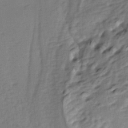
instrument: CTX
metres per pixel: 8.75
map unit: lAa
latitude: -8.5196
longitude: -124.4223
